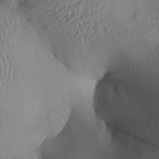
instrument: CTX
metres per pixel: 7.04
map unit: Aa
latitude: 27.6127
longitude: -134.9513
